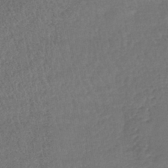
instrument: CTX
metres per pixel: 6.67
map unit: lHb
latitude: -41.2754
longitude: 69.2753
